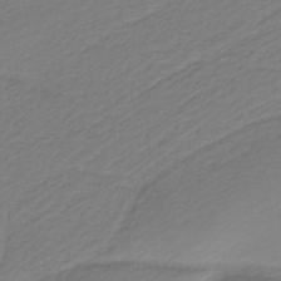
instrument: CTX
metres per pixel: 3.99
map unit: HNb
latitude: -38.0661
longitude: 53.2753
